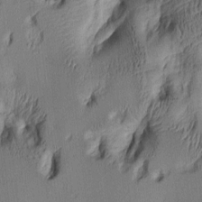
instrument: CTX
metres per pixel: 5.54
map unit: lAa
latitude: 5.6316
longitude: -113.7261
